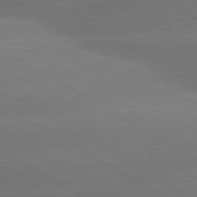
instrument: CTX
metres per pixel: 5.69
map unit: lApd
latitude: 80.4412
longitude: -149.8205
